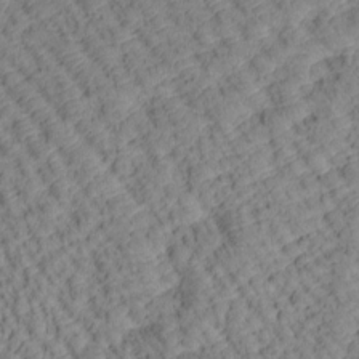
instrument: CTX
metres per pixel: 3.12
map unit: Htu
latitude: 0.7435
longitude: 174.6518
